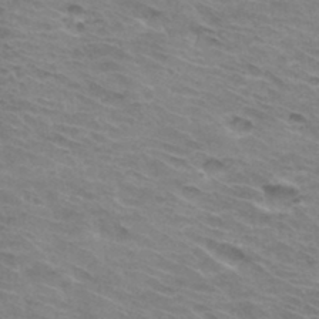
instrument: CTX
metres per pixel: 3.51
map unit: Hto
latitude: 33.8772
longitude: -43.9150
